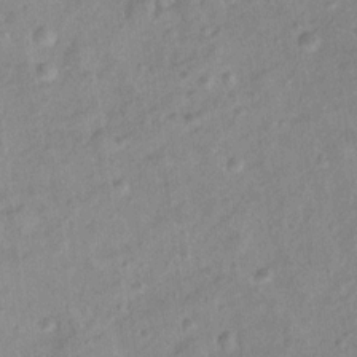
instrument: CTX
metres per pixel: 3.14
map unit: Ht
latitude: 12.0444
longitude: -39.0836
